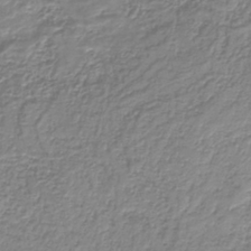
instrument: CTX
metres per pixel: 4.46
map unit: lHb
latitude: -37.5021
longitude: 58.0094
